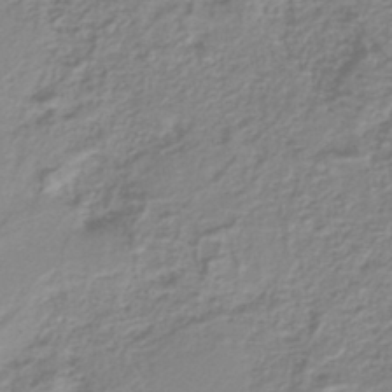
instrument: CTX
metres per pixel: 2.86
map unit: lHb
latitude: -40.8975
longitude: 52.0283
